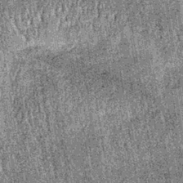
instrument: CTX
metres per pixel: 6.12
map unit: lHb
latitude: -37.6344
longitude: 67.6344
